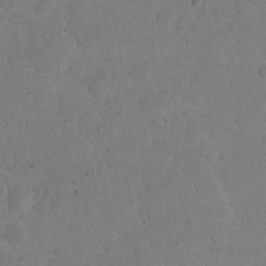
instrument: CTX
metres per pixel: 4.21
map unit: eHh
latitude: 20.0255
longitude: -62.8380
